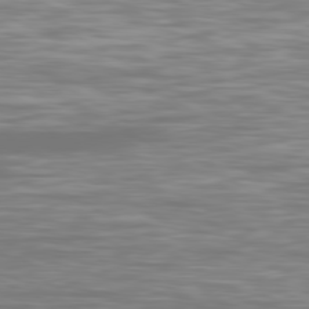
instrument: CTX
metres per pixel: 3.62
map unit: Ap
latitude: -80.3495
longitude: -60.7435
